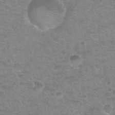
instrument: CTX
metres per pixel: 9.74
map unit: Hto
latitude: 32.5168
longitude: -50.2711
